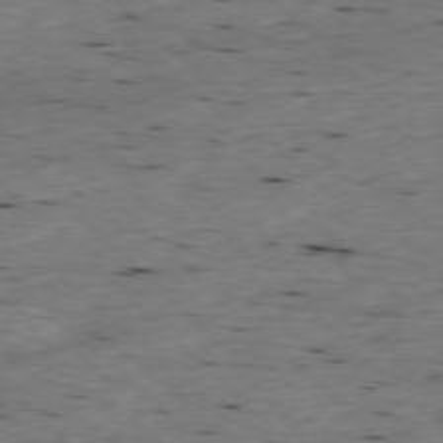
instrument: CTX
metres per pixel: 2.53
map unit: Ap
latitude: -77.6155
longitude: -89.4049
